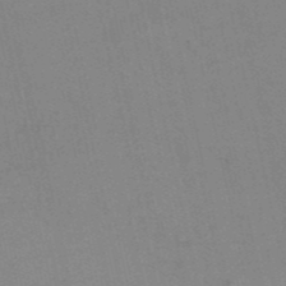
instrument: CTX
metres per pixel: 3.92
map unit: HNb
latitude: -51.8800
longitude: -50.7057
